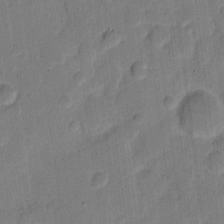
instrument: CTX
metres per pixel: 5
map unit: eHh
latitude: 10.7057
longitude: -65.6505
